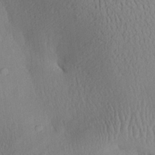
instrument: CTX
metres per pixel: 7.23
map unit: Aa
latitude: 27.4049
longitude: -135.1592
